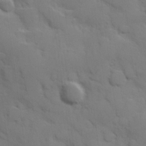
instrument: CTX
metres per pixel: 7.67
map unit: Hve
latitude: 24.3845
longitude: 148.2173
